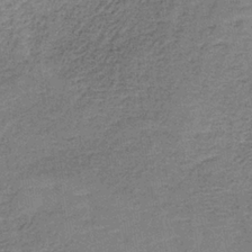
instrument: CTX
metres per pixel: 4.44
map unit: HNb
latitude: -35.4832
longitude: 54.1984
